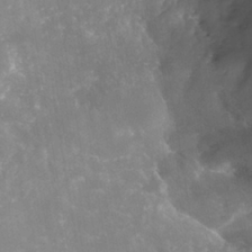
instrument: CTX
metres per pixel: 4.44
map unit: Nhe
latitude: -37.8233
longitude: -112.4034
